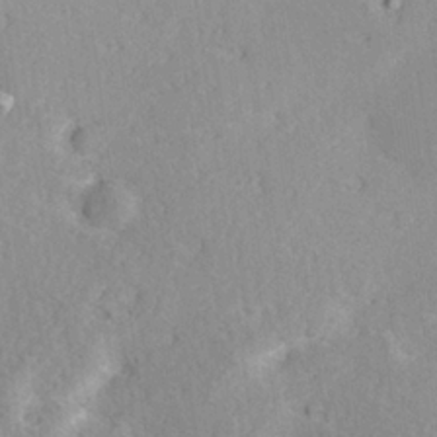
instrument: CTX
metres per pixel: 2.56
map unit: Hve
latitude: 26.1767
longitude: -94.1956
